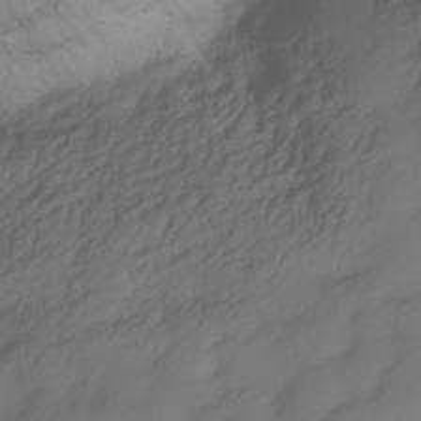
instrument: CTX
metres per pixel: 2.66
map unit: Nhe
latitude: -33.9178
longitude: -143.1970
